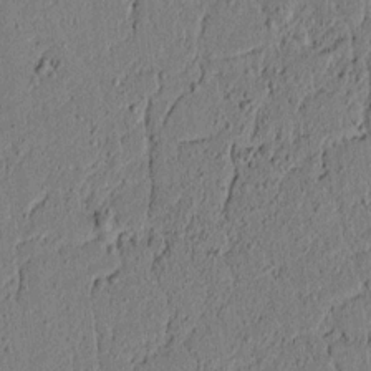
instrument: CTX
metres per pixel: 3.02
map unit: lAvf
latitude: 5.2159
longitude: 165.4077
